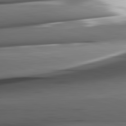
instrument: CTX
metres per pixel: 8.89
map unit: lApd
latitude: 82.4790
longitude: -144.2711
